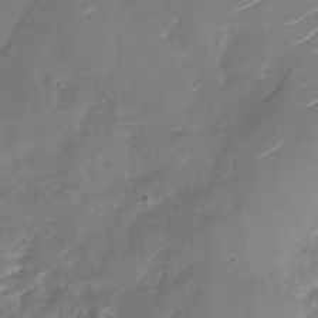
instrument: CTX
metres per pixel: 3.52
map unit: Nhu
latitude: -28.7463
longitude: -73.8773
